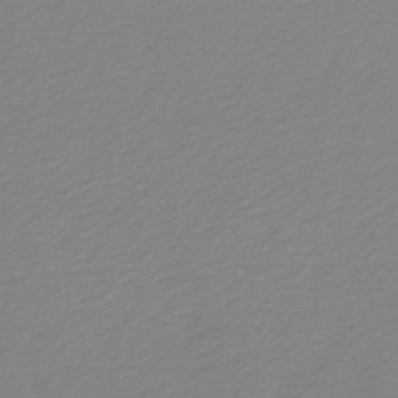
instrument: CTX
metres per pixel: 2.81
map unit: lHb
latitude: -46.2928
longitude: 65.3132
